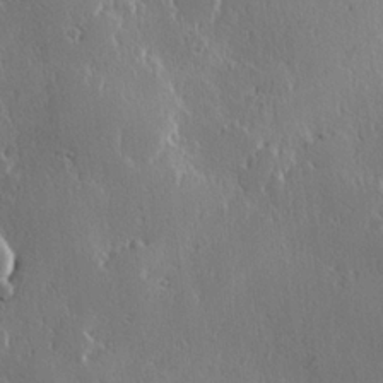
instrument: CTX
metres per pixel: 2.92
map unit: Hve
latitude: 22.9892
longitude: 146.1983
